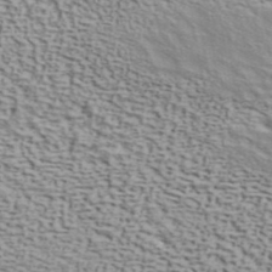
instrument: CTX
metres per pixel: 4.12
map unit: ANa
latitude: 40.8002
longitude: 29.5966
